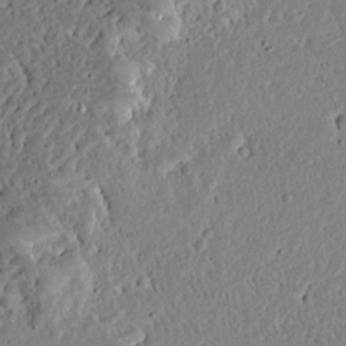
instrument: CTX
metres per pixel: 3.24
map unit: Ave
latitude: 13.2915
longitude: -139.3293
